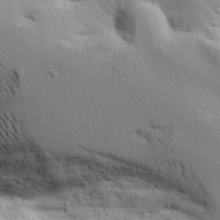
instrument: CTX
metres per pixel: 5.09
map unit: lAvf
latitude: 16.3089
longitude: -125.7638
